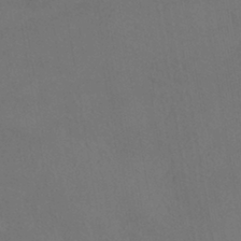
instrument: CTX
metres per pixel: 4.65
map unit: HNhu
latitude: -39.8800
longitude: 97.3510
